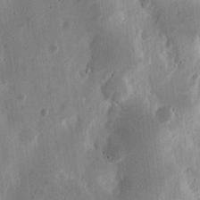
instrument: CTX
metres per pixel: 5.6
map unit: Ht
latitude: 14.1200
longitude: -74.1578
